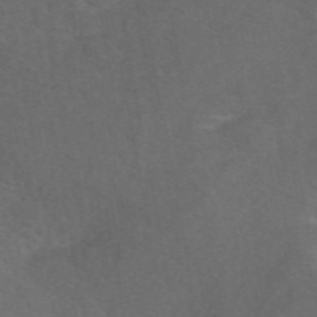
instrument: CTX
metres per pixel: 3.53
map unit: eAb
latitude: 49.7639
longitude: 118.8786
